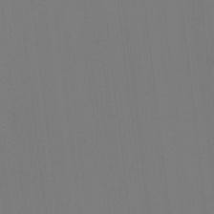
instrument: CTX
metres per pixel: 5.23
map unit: HNhu
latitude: -1.8423
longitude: -5.8583
